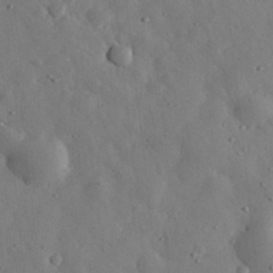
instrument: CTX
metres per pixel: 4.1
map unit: eHh
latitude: 30.5357
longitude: -77.8772
